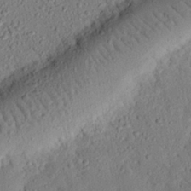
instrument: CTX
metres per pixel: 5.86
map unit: eHh
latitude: 25.8394
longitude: -79.4049
